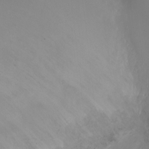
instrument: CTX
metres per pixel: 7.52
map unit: Ht
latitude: -7.2943
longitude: -27.4427
